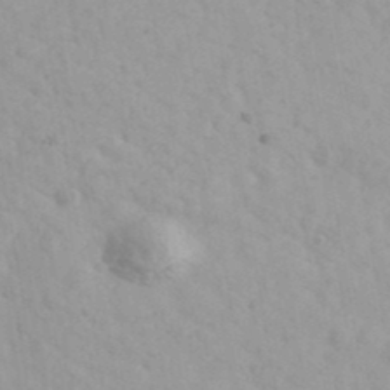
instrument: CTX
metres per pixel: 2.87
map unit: Ave
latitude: 39.8772
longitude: -107.5182
